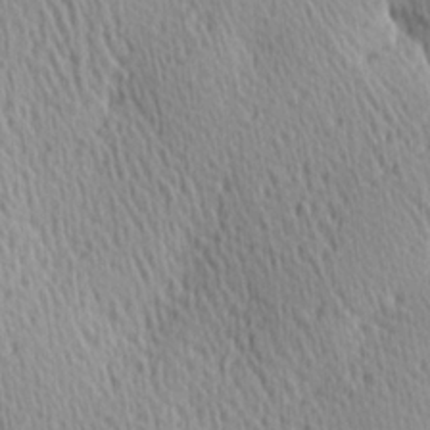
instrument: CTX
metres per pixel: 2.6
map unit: Hve
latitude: 1.8772
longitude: -124.4034
